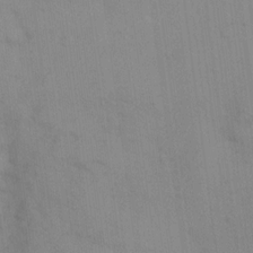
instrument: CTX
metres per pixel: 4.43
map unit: eHh
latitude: 12.4979
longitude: -62.3845
